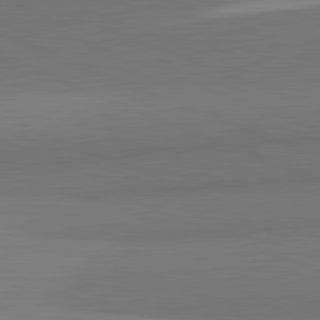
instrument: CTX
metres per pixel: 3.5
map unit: lApd
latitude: 82.1199
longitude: 149.9745
